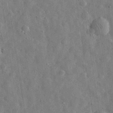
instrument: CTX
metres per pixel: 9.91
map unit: eHh
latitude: 31.6127
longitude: -74.3278
